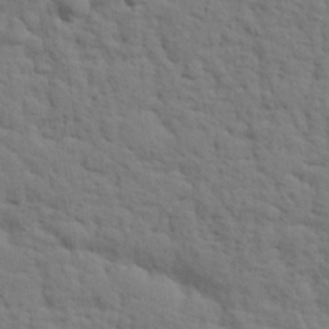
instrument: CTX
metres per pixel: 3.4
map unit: eHh
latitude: 25.0647
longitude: -79.4616
